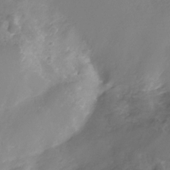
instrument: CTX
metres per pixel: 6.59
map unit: Nhe
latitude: -32.5763
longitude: -91.9906
